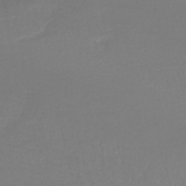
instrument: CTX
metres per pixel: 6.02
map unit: lHb
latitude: -41.9745
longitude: 71.4455
